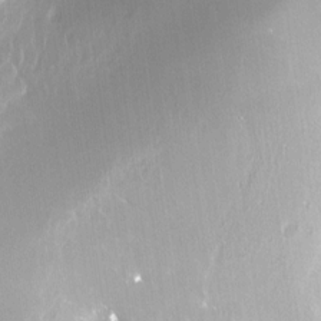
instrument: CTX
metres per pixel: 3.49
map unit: Nhe
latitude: -28.1795
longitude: -110.6113
